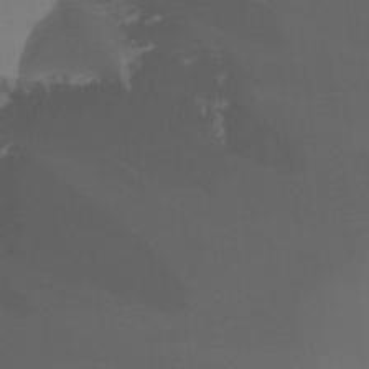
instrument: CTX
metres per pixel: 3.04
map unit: Nhu
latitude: -9.3132
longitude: -46.7436
